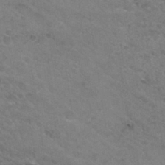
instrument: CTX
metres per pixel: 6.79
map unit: Hto
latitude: 30.5735
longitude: -46.8947
